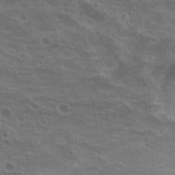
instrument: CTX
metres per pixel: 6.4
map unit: Hto
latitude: 22.0822
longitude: -40.8002
